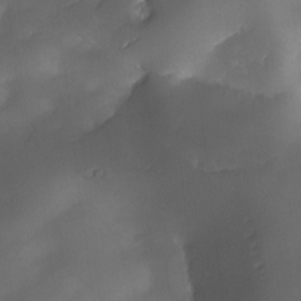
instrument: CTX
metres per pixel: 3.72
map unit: Ave
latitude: -10.3684
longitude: -122.2900
